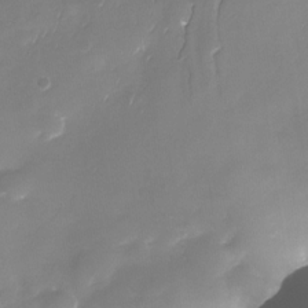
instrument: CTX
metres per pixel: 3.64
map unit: Nhu
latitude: -29.9556
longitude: -77.4615
